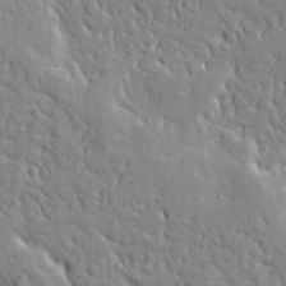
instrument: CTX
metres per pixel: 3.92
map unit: Ave
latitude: 16.2145
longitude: -140.9513
